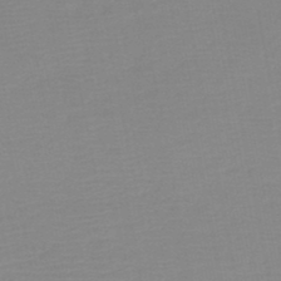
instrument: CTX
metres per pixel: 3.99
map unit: HNb
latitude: -45.9367
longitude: -44.0633
